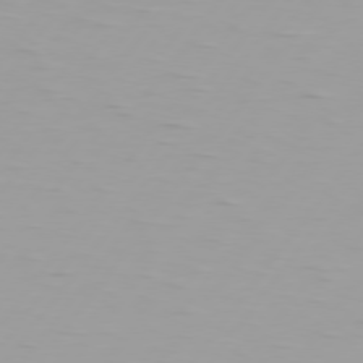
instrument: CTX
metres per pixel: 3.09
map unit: Hpe
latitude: 75.5938
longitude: -125.1025
